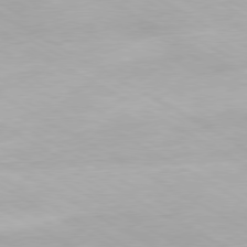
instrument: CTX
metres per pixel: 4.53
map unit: Hpe
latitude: -80.4818
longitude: 20.7274
